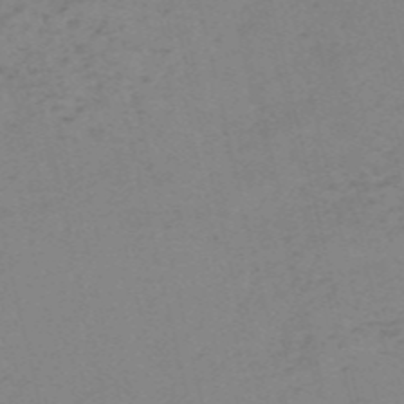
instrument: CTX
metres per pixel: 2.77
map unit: HNb
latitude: -55.4643
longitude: -41.8583
